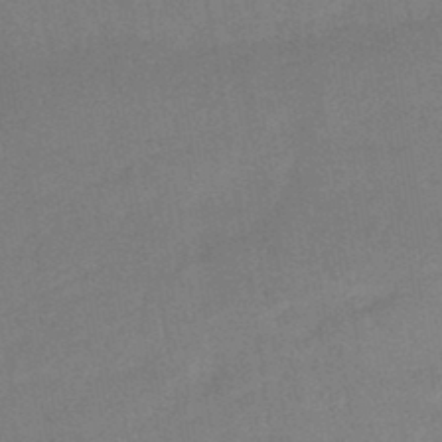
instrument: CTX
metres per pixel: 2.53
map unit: HNhu
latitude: -45.4077
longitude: 90.8030
